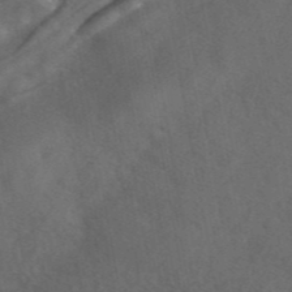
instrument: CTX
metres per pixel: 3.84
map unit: ANa
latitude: 43.3671
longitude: 30.2361
